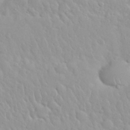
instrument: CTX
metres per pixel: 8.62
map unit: Nhu
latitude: 29.6505
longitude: -55.5560
